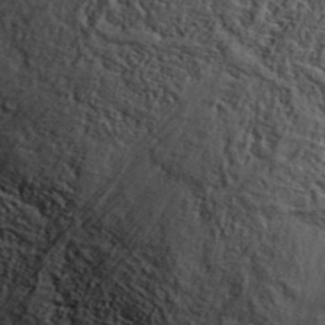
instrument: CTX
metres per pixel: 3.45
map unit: eAb
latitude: 36.3278
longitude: 107.6911
